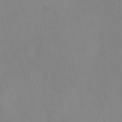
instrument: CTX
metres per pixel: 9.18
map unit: Hto
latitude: -7.5588
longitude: -38.1956
